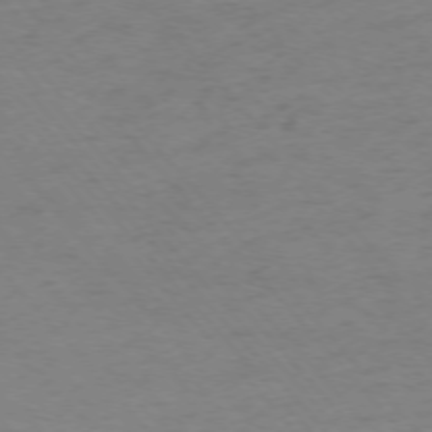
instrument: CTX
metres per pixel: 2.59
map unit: Ap
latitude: -75.4833
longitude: -65.7639
